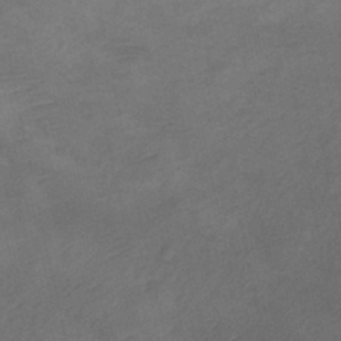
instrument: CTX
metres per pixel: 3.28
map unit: Ht
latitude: 1.2159
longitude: -33.2159
